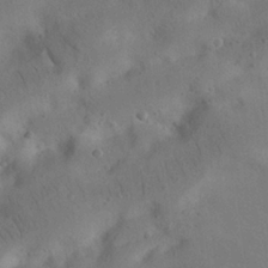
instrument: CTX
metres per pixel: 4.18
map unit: Nhu
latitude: 21.9150
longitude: -73.9717
